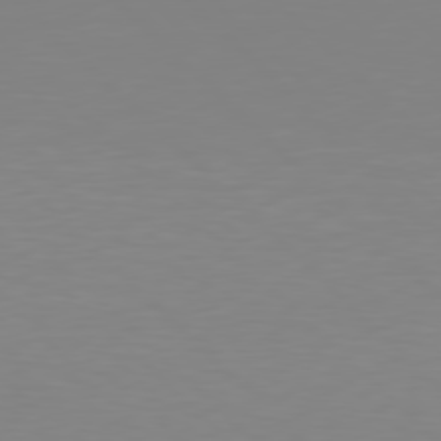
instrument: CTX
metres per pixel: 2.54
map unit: Hpe
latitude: 77.8772
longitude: -172.8569
